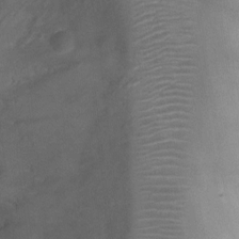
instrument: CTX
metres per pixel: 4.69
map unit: Ht
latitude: -3.3698
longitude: -19.7449
